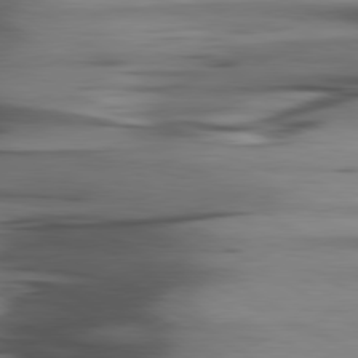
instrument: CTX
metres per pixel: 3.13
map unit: lApd
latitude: 80.2900
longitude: -121.2915
